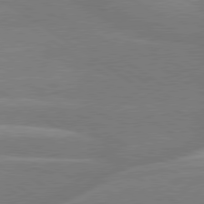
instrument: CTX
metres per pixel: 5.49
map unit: lApd
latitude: 79.5182
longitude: -122.6490
